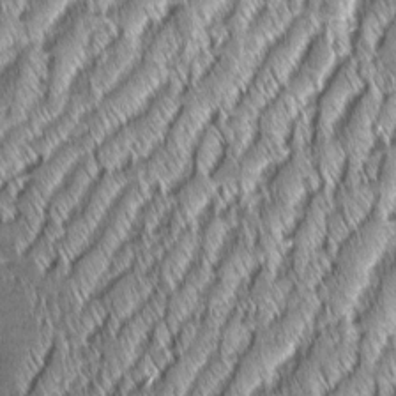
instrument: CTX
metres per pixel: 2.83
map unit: Aa
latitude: 7.8205
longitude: -132.5735
